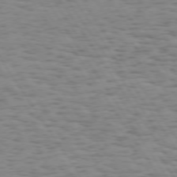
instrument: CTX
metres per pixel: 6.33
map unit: Hpe
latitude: 73.5749
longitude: -132.1956
